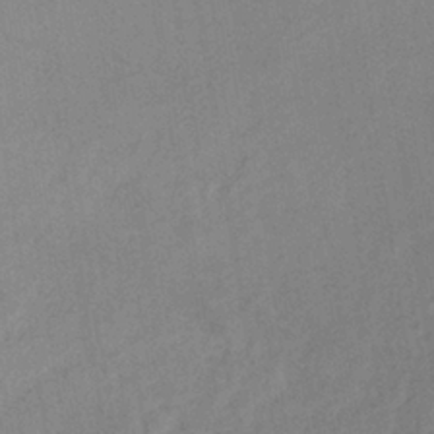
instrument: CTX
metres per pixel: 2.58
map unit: lHb
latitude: -36.4251
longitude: 72.1228
